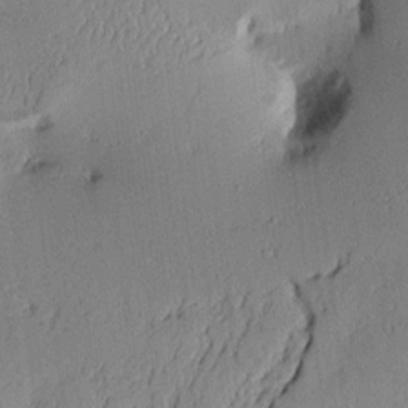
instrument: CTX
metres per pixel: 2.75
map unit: Aa
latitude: 10.6113
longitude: -128.5357
